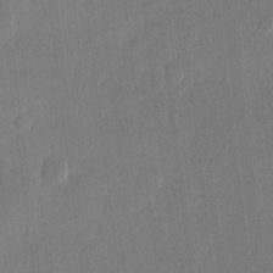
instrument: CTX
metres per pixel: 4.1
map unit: eHh
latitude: 12.6869
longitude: -68.7057
